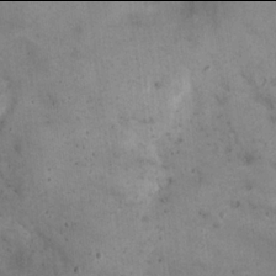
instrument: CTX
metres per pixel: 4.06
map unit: eHh
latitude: 21.9906
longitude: -60.8002
